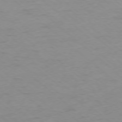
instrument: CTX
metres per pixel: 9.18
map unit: Ap
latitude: -77.5399
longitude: -76.8569
